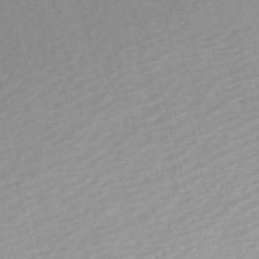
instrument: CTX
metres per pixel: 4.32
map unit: eHh
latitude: -55.1431
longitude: -88.9514
